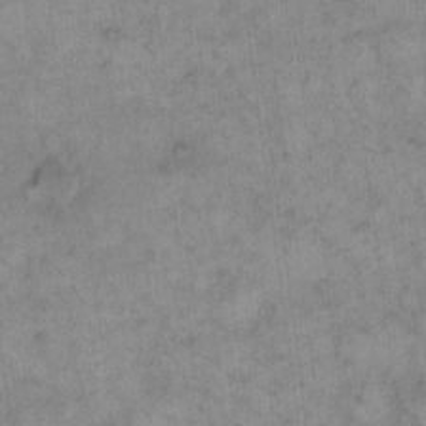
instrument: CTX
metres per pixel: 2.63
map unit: eHh
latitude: 14.8380
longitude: -66.3656
